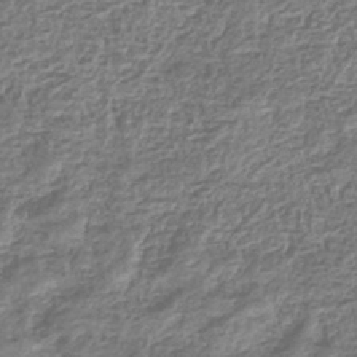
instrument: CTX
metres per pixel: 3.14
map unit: eHb
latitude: -35.5021
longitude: 80.1984
